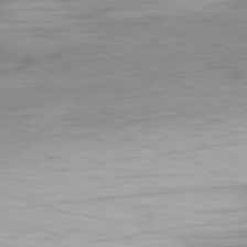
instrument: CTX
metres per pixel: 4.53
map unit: Ap
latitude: -82.0283
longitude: -76.0822
